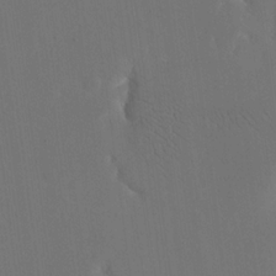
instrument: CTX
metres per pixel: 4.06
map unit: eHh
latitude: 18.9513
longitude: -68.6491
